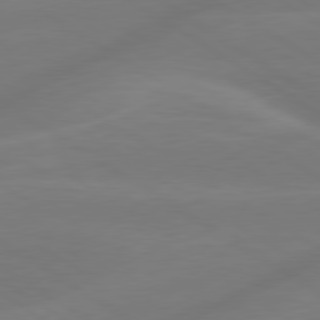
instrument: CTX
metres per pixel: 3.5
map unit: lApd
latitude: 79.7639
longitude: -143.1970
